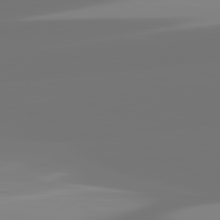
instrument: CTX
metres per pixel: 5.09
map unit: lApd
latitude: 82.1955
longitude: -150.6112
